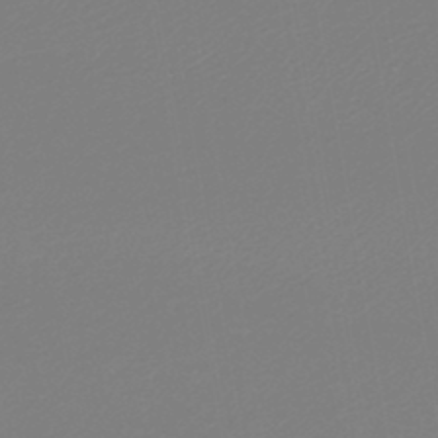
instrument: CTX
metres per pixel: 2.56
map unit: lHb
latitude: -45.4832
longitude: 60.0850
